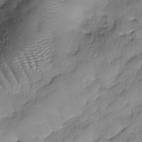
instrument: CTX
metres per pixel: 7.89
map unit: Nhe
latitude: -37.4076
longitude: -147.7639
